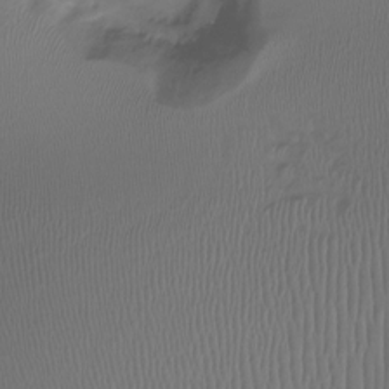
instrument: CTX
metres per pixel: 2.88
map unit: Htu
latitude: -14.2929
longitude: -44.9325
